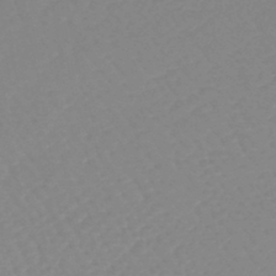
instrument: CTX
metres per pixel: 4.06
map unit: lHb
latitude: -44.9353
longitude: 78.9541
